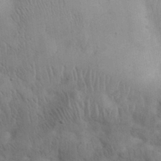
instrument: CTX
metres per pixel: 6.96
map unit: eHh
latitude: 30.1200
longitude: -69.9150
